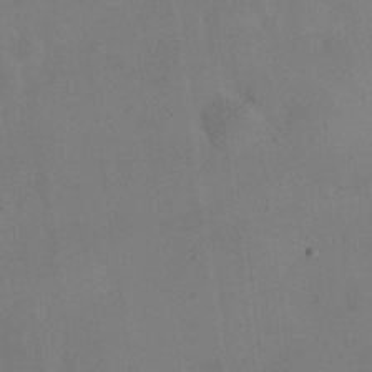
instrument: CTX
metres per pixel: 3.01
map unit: eHh
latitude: 24.3656
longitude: -65.9150
